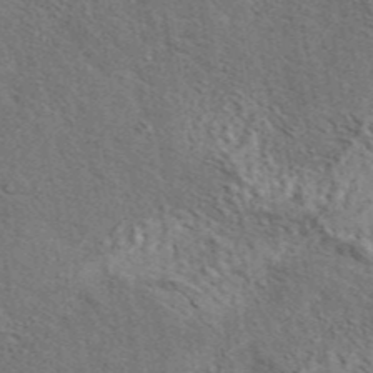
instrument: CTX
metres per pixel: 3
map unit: eAb
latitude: 43.6694
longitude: 110.4062
